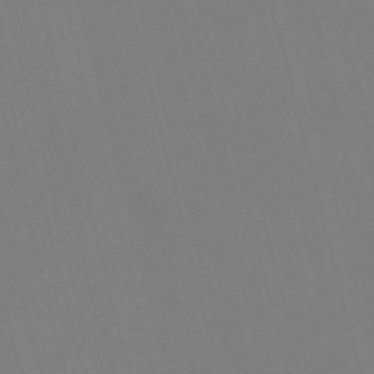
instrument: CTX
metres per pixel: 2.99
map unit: Nve
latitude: -58.1227
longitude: 61.8044
